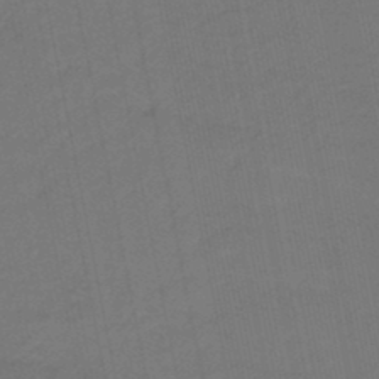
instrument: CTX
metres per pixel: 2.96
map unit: eHb
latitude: -46.5762
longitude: 87.8422
